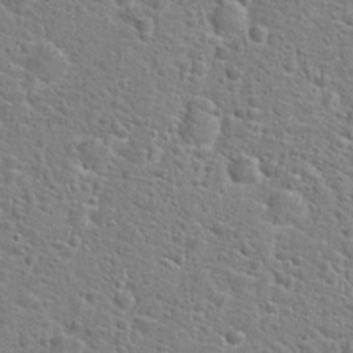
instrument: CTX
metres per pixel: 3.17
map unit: Hto
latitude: 24.7435
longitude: -49.0647
